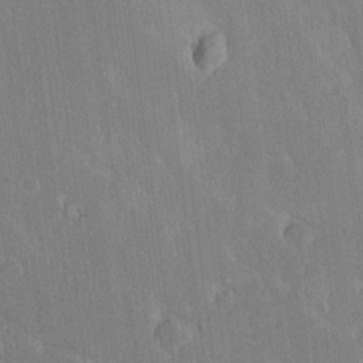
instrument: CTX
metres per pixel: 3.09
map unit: Ave
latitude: 20.2712
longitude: -136.6491
